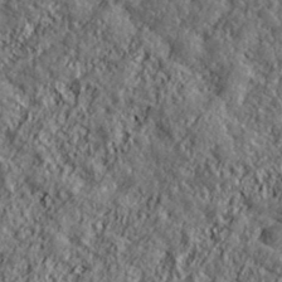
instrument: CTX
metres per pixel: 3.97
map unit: lHvf
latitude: 38.7057
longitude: -91.4993
